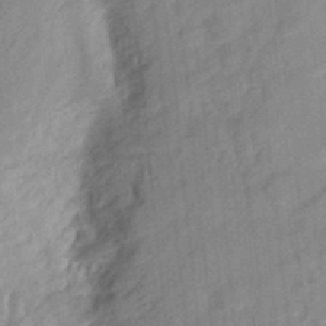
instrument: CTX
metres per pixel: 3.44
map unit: Aa
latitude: 23.7261
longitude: -150.6490
